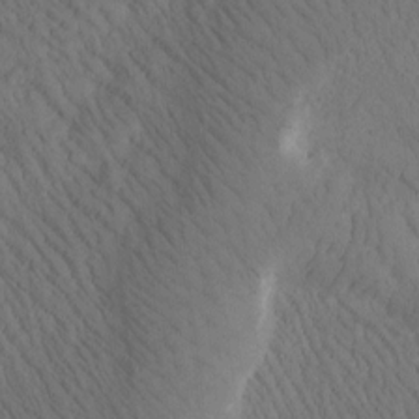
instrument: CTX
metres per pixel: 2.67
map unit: Htu
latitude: -0.5385
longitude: 173.7288
